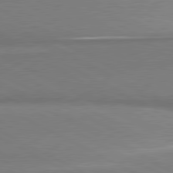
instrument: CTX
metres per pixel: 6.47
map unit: lApd
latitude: 80.5168
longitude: 167.1809
